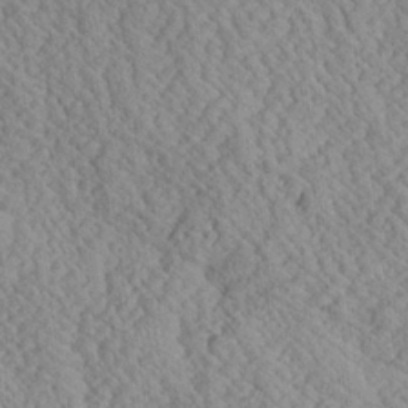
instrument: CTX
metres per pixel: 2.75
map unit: Ave
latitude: 24.2522
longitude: -134.7246
